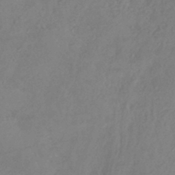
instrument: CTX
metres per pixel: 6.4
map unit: HNhu
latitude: -43.1620
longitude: 91.2376
